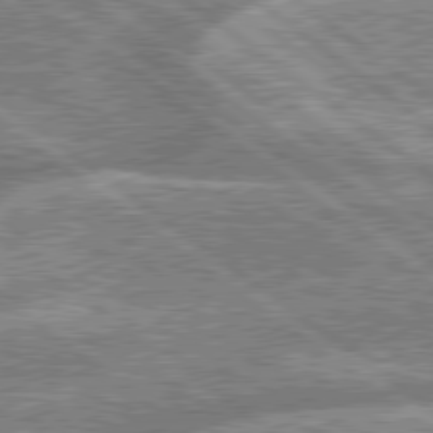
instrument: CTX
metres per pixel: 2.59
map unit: lApd
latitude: 79.5749
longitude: -168.1956
